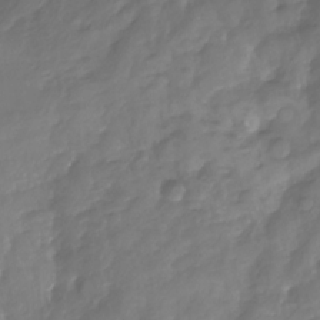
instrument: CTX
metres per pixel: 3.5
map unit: Nhu
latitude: -22.6141
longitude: -56.6301
